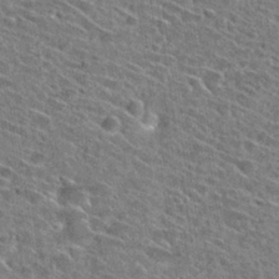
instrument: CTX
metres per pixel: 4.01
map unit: Hto
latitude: 28.4601
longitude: -45.4804
